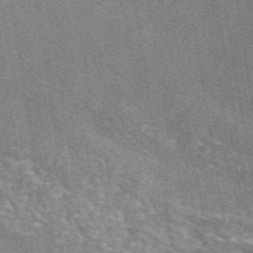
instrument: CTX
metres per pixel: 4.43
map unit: eAb
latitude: 47.0459
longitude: 114.6518
